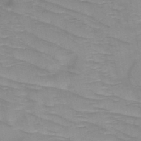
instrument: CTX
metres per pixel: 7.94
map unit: HNb
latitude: -48.9920
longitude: -50.1955
